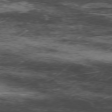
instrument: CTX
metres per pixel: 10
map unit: Hpe
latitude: -77.3510
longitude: 11.6533
